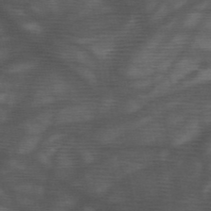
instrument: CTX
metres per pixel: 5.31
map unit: HNb
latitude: -47.9178
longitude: -40.6112
